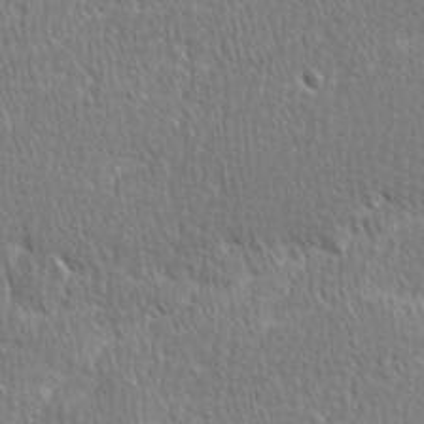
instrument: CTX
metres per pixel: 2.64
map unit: Ave
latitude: -1.0109
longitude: -114.7435
